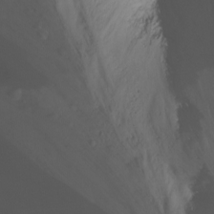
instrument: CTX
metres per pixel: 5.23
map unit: Nhu
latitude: -12.6141
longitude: -61.2348
